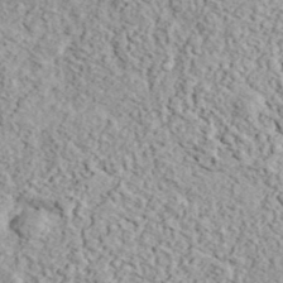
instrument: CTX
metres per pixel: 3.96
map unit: eHh
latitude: 37.5371
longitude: -80.8002
